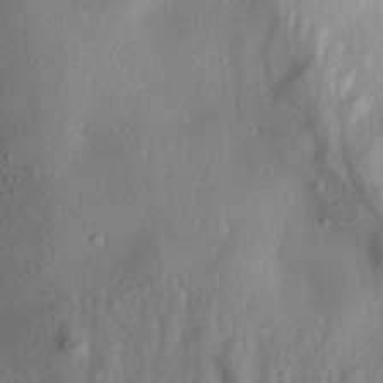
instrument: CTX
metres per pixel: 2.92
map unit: Aa
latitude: 19.2726
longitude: -147.2726
